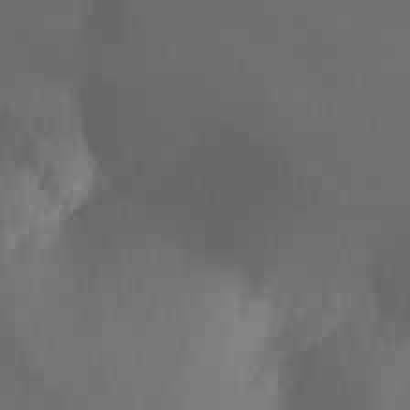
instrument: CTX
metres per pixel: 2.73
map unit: Nhu
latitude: -6.4251
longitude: -49.8016
